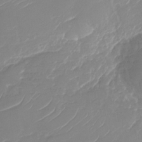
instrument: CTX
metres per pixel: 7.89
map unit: Nhu
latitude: -29.6911
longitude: -71.4993
